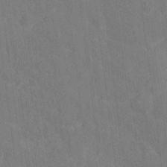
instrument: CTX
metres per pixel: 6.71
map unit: Hto
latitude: 14.3468
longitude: -36.1200
